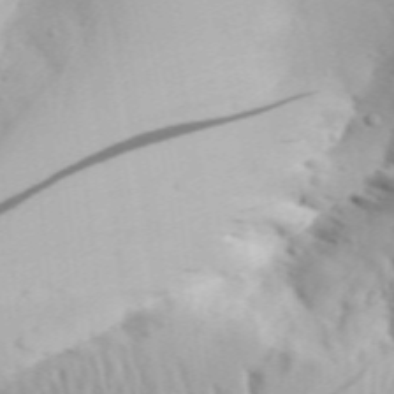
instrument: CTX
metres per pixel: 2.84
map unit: Aa
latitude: 30.6680
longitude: -136.1578
